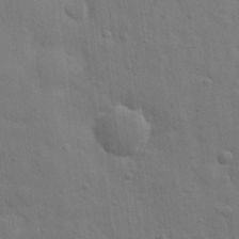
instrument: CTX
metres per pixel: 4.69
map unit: eHh
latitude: 29.0458
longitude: -76.5734
